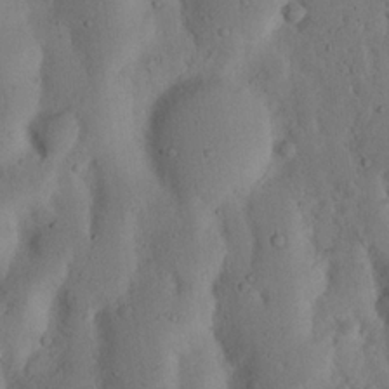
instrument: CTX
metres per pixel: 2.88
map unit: Nhu
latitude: 18.8758
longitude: -75.6883
